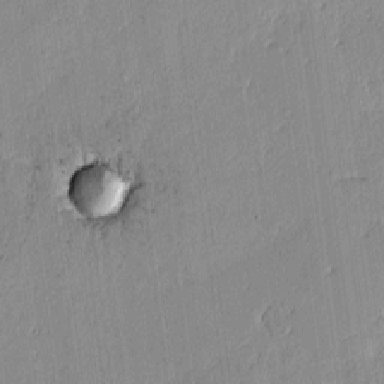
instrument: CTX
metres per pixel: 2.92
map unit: lAvf
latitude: -0.6330
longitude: -107.3482
